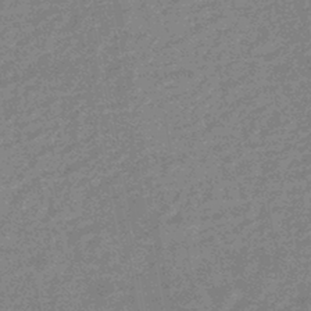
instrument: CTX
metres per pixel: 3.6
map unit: HNhu
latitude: -44.2551
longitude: 99.5021
